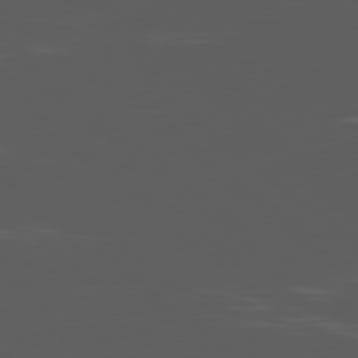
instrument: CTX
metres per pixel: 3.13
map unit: Ap
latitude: -80.1228
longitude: -53.9528
